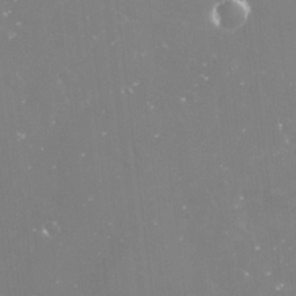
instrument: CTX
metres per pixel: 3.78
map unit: Nve
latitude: -17.4833
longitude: -59.1970
